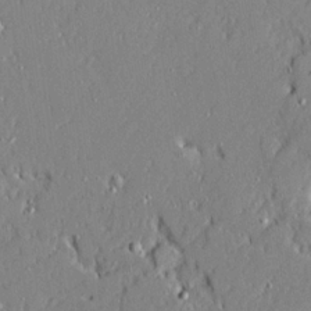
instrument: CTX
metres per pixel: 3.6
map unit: Ave
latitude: 21.5182
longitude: -128.2900
